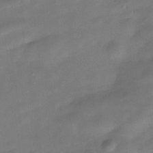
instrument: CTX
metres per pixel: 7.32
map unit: Hve
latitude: -31.5588
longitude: 93.0864
